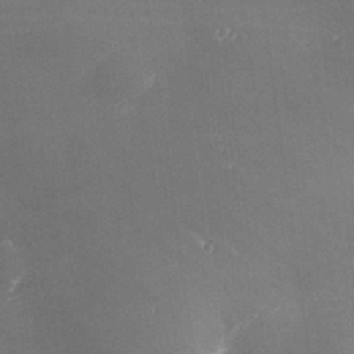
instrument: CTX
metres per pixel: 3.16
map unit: lHvf
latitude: 25.5749
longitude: 140.9542
